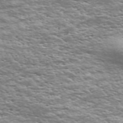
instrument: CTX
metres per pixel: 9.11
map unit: Nve
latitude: -59.2375
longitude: 57.3132
